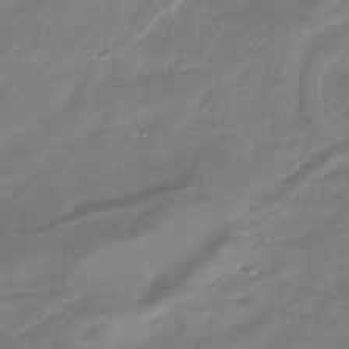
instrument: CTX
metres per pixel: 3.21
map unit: HNhu
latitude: -41.7666
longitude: 94.8597
